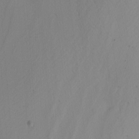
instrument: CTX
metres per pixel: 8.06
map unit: Nhu
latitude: -4.6518
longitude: -93.9150
